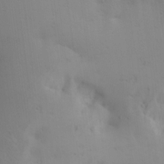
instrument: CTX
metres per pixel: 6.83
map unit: lAa
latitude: 20.2712
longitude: -138.5357
